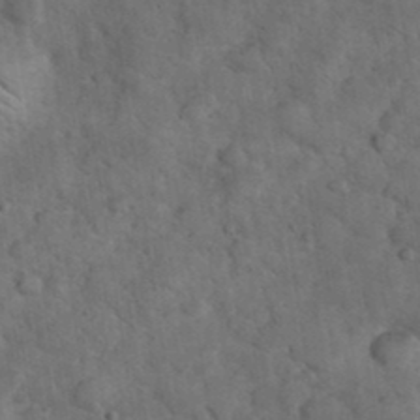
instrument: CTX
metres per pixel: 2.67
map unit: eHh
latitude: 37.4805
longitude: -67.0647
